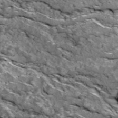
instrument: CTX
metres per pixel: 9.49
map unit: Ave
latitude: 18.7246
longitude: -134.6679
